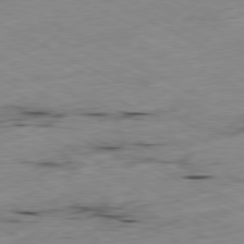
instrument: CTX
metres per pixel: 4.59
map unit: Ap
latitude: -80.5952
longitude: -92.0444
